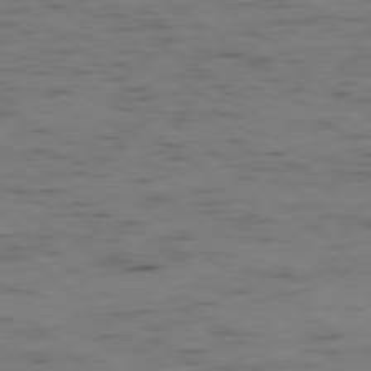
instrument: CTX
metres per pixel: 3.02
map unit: Ap
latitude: -78.9541
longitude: -74.4790
